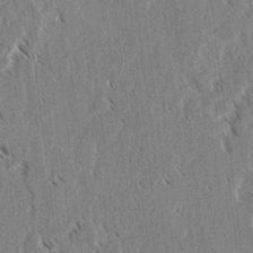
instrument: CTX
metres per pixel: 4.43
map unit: lAvf
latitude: 3.5938
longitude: -106.0444
